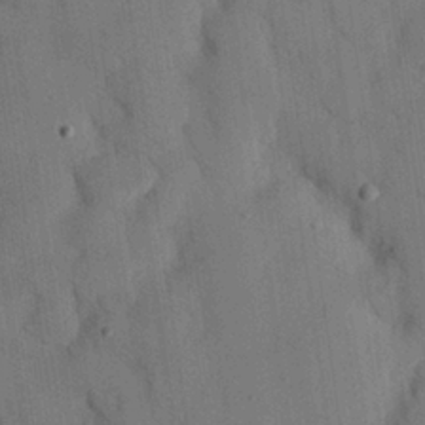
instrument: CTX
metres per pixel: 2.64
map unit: eHh
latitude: 26.7813
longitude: -76.8380
